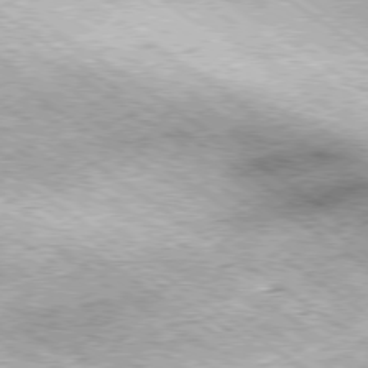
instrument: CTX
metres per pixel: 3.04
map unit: Hpe
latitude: -79.3320
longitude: 7.8989
